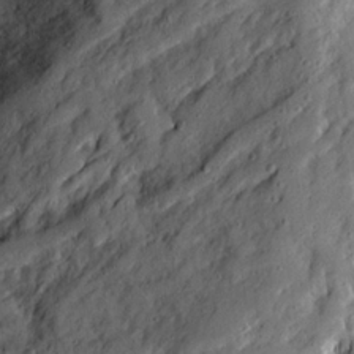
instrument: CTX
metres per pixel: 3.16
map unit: Ave
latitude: 21.0270
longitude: -129.6316
